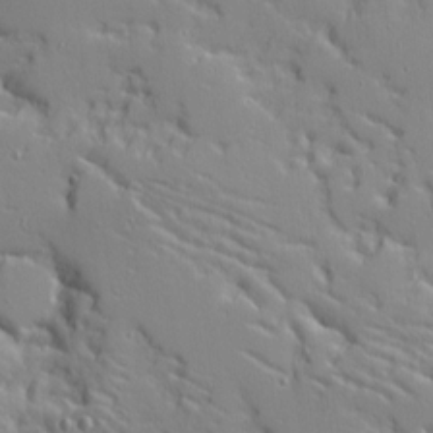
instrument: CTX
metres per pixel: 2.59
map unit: Ave
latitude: 10.6869
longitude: -101.6316
